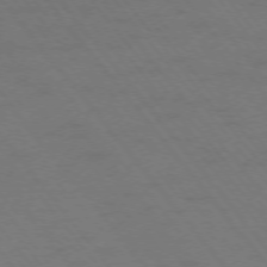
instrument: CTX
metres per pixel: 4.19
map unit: Ap
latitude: -75.3888
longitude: -69.5182
